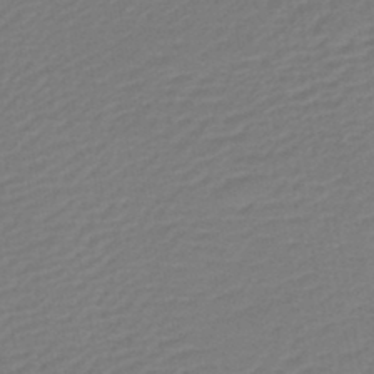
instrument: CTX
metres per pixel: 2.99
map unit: lHb
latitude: -43.7477
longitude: 76.8219
